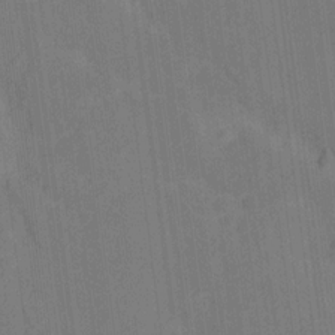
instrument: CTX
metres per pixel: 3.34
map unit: Hto
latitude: 14.4034
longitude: -36.1767
